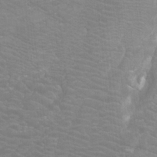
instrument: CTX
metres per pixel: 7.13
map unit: Htu
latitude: -12.2740
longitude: -71.6505
